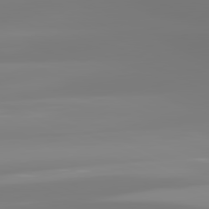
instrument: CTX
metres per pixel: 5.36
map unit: lApd
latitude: 81.7261
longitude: -149.0081
